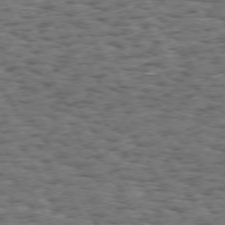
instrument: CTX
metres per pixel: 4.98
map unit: Hpe
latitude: 73.3860
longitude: -139.7072
